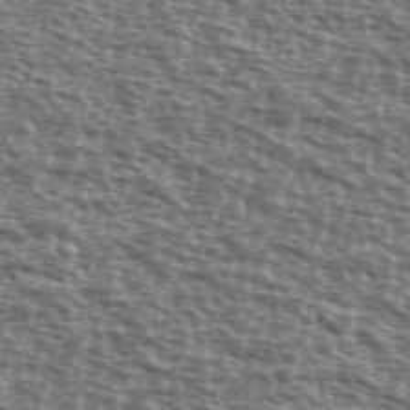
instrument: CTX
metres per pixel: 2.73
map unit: Ave
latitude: 38.5735
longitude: -111.8961
